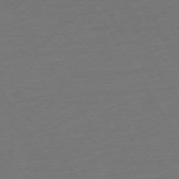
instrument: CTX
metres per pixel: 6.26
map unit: Ap
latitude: -74.7841
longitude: -68.2901
